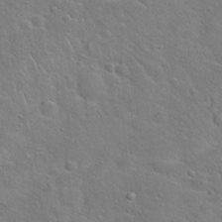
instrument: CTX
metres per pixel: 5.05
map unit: Hto
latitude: 20.7624
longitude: -49.5182
